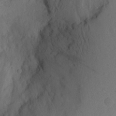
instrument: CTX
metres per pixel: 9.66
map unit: Aa
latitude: 26.6491
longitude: -147.2915
